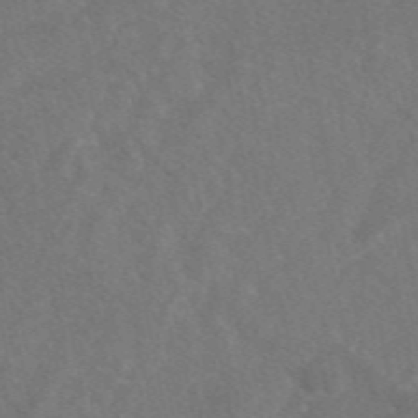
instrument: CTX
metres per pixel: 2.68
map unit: eAb
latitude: 48.2334
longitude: 118.3306
